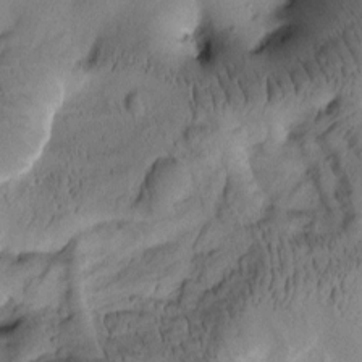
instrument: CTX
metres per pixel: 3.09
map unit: Htu
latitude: -2.1794
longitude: 170.9542
